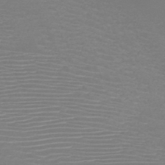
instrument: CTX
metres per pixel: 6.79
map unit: HNb
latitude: -46.4062
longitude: -41.8205
